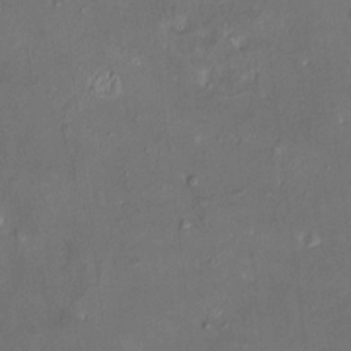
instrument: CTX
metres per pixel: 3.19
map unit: HNhu
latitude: 4.9892
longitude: 10.9353
